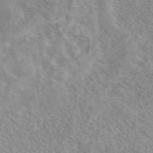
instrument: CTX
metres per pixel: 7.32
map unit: eAb
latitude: 44.2522
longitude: 109.6911
